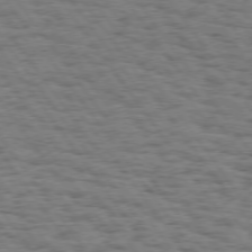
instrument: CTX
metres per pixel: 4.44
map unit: Hpe
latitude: 74.5357
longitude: -134.8002
